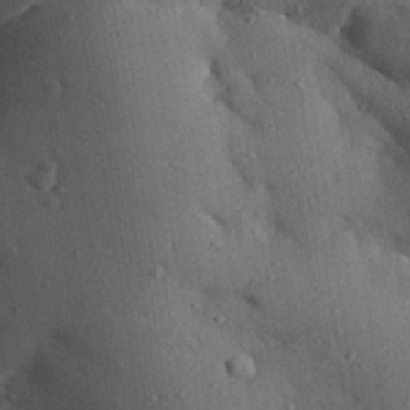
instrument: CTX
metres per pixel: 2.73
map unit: Aa
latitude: 30.3845
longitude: -146.8758
